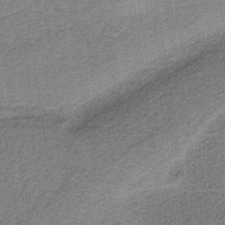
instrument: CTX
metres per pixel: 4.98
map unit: HNb
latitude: -36.6329
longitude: 54.4251
